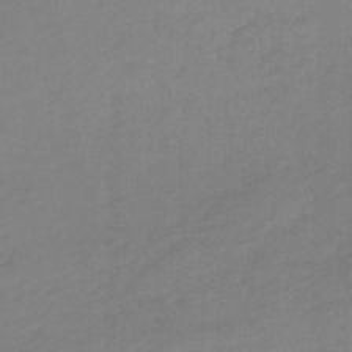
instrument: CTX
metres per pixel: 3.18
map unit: eHb
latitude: -46.1983
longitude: 89.1431
